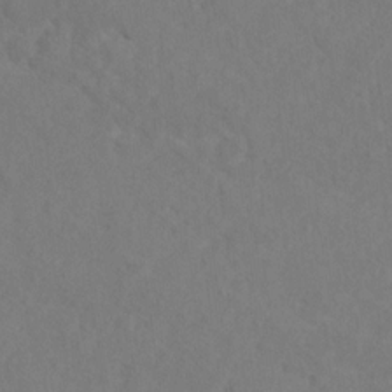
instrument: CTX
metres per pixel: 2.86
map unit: Hto
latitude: 12.2145
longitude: -37.3860
